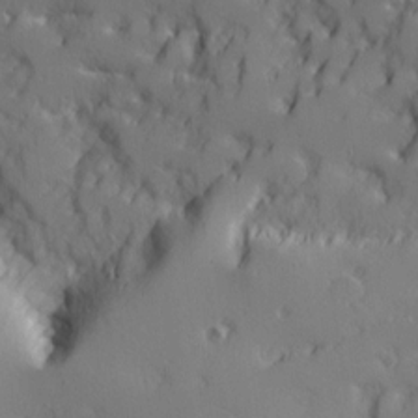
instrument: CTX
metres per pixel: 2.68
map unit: Ave
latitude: 11.9906
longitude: -101.5560
